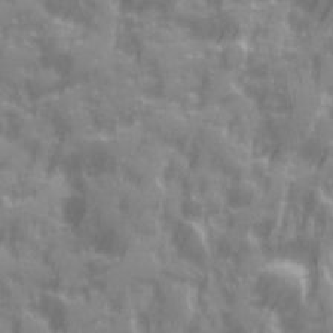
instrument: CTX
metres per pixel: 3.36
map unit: Ave
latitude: 19.9339
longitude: -132.2900
